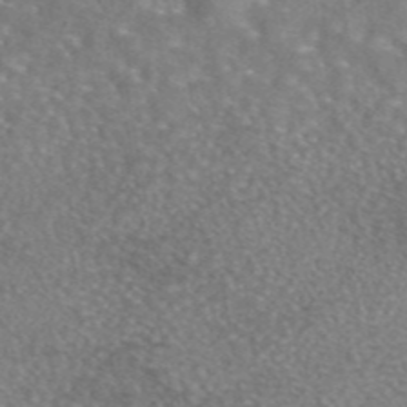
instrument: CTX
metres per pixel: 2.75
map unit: eAb
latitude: 45.4993
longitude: 106.8975
